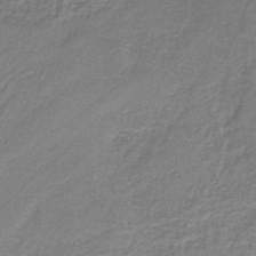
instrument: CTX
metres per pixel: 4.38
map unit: eAb
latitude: -37.7855
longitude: 52.3873
